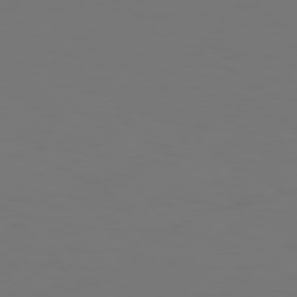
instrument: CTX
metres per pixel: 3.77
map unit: Hpe
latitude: 77.0269
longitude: -135.8394
